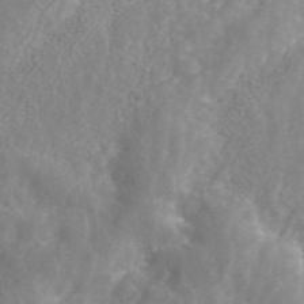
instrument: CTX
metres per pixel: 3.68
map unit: ANa
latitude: 44.8947
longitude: 23.7667
